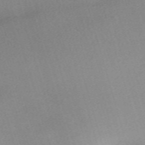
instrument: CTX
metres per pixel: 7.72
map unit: eHh
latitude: -61.3699
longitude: 50.0850
